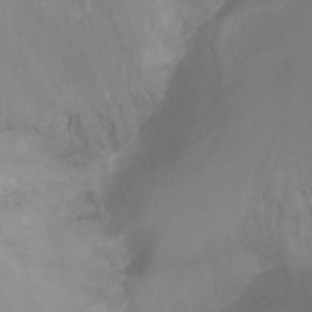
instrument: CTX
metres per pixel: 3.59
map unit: Nhu
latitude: -13.5399
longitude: -60.1766
